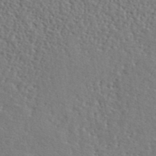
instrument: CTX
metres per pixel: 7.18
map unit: lHvf
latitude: 42.3656
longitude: -87.7638
